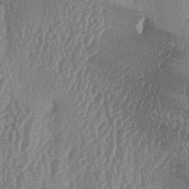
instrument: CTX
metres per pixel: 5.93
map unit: lAa
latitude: -5.6155
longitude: -130.0822
